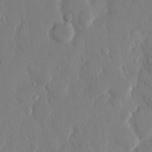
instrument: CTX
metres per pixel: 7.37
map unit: eHh
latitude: 12.9892
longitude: -69.4427
